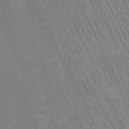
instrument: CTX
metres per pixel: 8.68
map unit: Nhu
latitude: -6.0661
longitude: -151.6505
